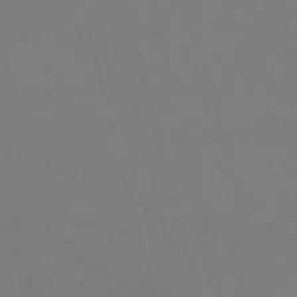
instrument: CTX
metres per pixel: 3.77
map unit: Nve
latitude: -58.6896
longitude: 62.1605
